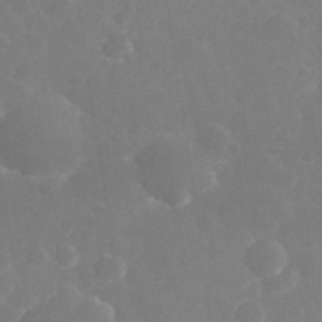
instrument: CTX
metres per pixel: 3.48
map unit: eHh
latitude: 32.6868
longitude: -60.8569
